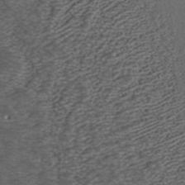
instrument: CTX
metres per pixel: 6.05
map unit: ANa
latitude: 37.4049
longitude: 17.5399
